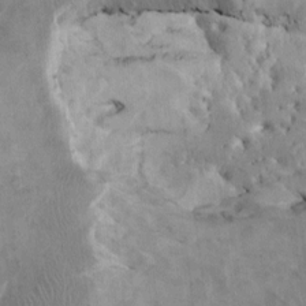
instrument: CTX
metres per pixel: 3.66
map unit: HNhu
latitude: 4.4223
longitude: 4.3117
